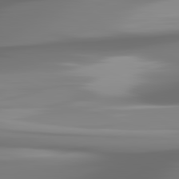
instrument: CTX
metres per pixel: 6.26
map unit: lApd
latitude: 81.9339
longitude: -169.0081
